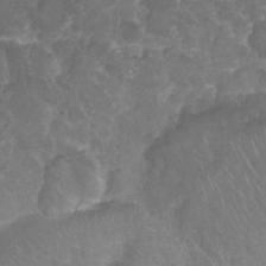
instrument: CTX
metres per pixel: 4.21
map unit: Nhu
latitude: 26.6491
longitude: -53.7828
